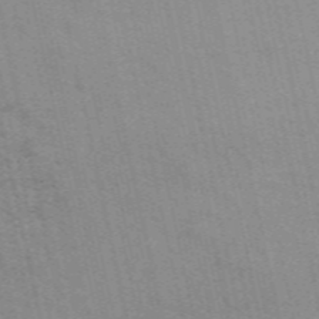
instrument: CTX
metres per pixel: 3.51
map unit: ANa
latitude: 49.8394
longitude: -73.6505
